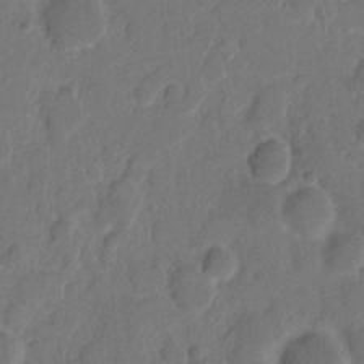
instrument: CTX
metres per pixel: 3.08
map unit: eHh
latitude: 9.0270
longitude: -65.7827
